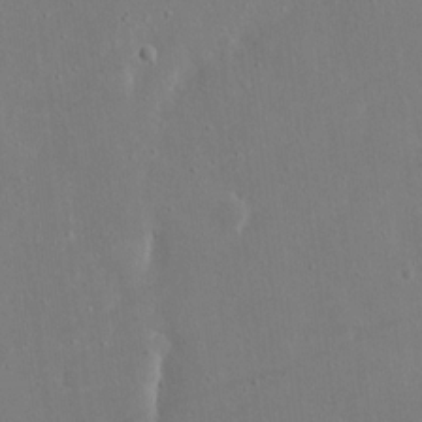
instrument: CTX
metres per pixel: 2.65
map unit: eHh
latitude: 17.1781
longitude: -71.2159
